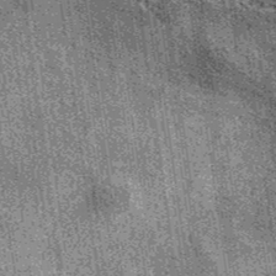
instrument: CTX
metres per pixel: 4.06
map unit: eAb
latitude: 38.3467
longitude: 107.6533
